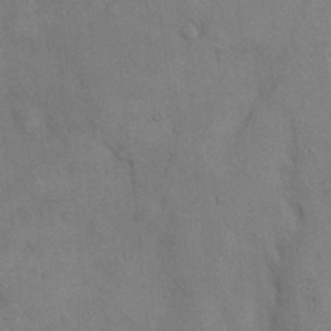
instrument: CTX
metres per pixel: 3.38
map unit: Nhu
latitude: 7.1781
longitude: -24.0633
